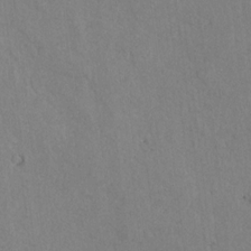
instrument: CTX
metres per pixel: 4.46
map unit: lAvf
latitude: -5.5777
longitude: -113.8772
